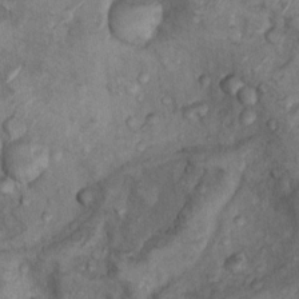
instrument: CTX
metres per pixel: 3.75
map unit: Nhu
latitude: 9.5938
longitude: -25.1781
